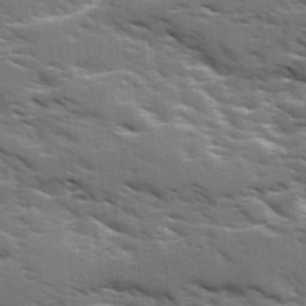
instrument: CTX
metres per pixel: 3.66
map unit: Ave
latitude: 17.5560
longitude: -129.8205
